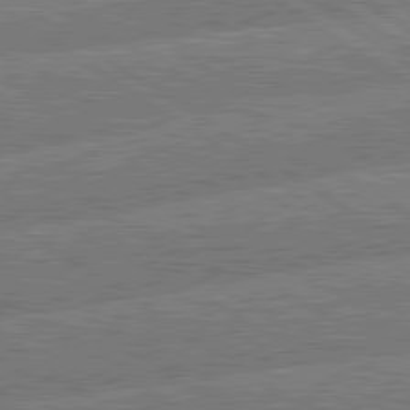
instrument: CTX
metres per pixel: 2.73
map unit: lApd
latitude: 79.9150
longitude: -157.3670
